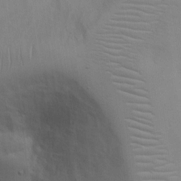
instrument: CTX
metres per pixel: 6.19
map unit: Hto
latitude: 12.3656
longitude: -56.8191
